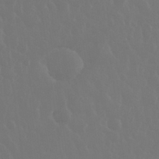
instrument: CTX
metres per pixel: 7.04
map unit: eHh
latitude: 34.1011
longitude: -58.4601
